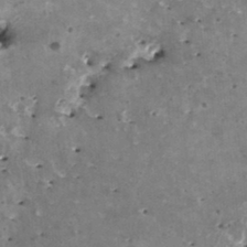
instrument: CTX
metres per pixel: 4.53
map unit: HNhu
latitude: 2.1955
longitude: 5.8422
